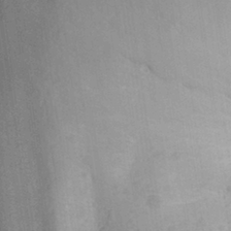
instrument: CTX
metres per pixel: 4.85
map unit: Aa
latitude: 27.7828
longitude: -145.2726
